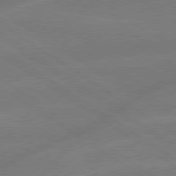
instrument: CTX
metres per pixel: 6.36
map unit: lApd
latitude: 79.1403
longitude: -143.2537
